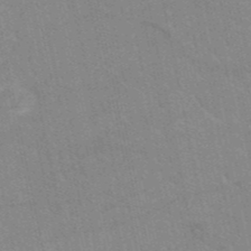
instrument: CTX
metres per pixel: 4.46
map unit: HNb
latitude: -52.5951
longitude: -44.2144
